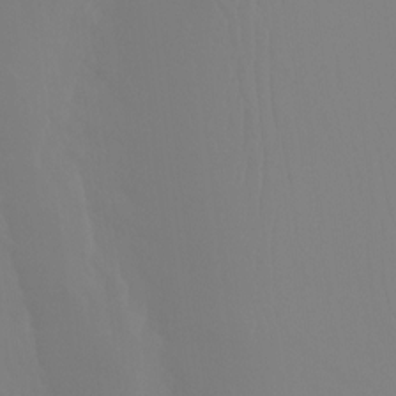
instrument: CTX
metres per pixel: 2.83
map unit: Ht
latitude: -15.1054
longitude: -52.9892
